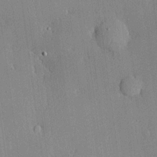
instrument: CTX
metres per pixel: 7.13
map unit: lHvf
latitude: 20.4412
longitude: 144.0283
